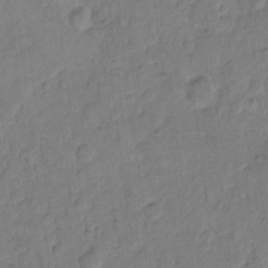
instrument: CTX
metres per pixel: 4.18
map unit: eHh
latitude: 11.1214
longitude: -64.9136
